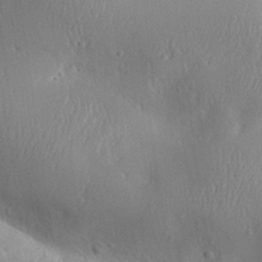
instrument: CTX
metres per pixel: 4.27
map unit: Aa
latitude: 31.8206
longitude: -143.8772
